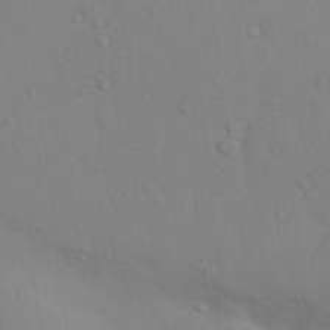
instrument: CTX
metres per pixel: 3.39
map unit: Nhu
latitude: 13.7261
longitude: -28.0444
